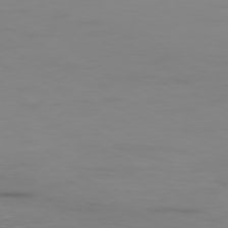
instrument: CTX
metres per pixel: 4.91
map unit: Ap
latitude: -79.6533
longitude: -71.3481
